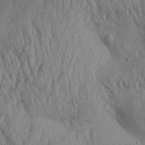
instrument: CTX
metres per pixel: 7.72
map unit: Aa
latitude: 32.0444
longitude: -135.6694
